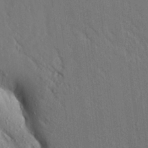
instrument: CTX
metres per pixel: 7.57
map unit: Aa
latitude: 19.1025
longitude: -149.8961
